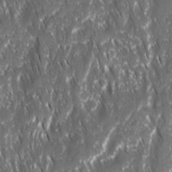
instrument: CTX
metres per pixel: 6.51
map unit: Ave
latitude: 15.1593
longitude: -134.0633
